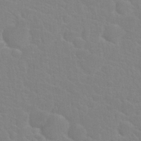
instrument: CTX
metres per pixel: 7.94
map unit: Nhu
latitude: 27.7261
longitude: -52.0255
